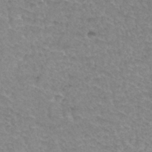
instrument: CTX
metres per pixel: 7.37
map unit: Hto
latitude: 34.9513
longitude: -46.0444
